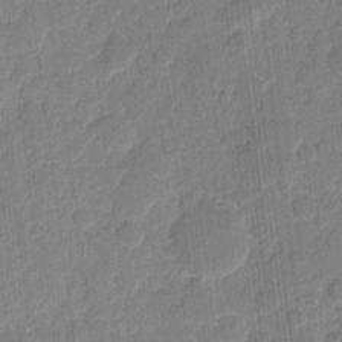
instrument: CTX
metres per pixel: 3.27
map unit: eHh
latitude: 9.4993
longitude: -66.5923
